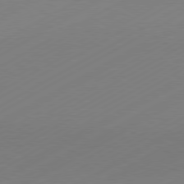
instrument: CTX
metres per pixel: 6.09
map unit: Hpe
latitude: -81.0865
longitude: 14.1039
